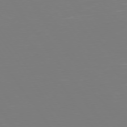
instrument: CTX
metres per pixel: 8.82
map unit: Hpe
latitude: 73.9717
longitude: -123.4048
